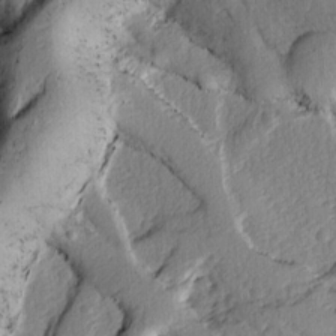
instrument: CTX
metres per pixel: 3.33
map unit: Ht
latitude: 9.9906
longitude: -77.8772
